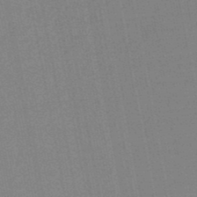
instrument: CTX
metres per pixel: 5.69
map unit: lHb
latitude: -48.4818
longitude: 74.9164
